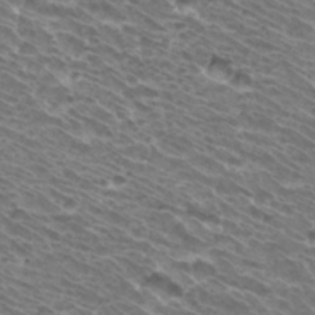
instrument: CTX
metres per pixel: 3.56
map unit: Hto
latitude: 33.0458
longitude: -40.7057
